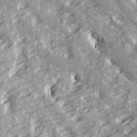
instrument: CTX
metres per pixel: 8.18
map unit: Ave
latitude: 14.7058
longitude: -131.0459
